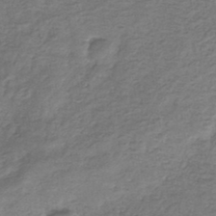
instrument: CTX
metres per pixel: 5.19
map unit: eHb
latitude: -33.7100
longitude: 75.6155
